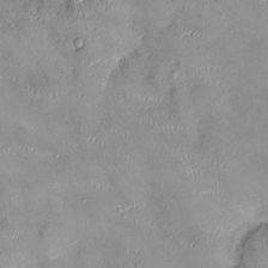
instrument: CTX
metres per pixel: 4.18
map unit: Ht
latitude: -4.7652
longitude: -14.2334
